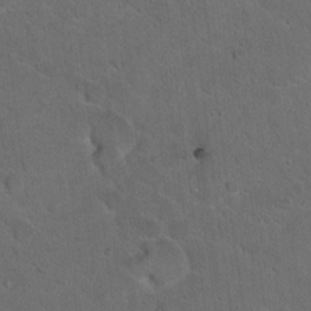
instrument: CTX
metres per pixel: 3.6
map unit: Hto
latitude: 15.8962
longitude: -37.9717
